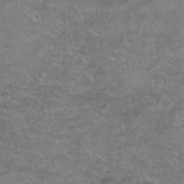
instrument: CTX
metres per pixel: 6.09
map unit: Hto
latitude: 39.3482
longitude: -42.7435
